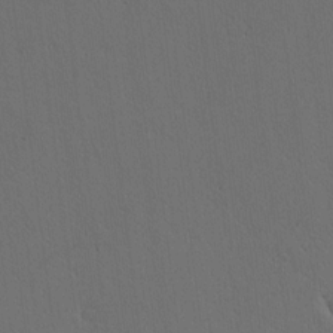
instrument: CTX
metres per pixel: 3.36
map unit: lAvf
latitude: 8.1956
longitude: 168.5762
